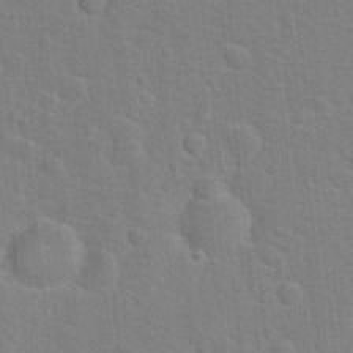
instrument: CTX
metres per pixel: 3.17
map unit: Hto
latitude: 22.0255
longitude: -47.2159
